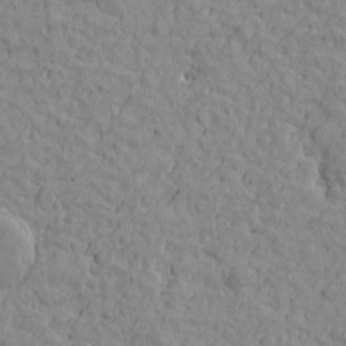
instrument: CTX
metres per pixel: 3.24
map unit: Htu
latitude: -1.7478
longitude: -175.6127
